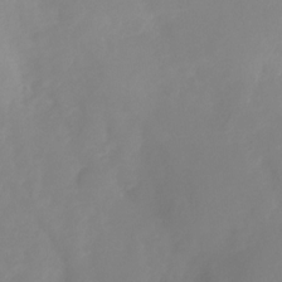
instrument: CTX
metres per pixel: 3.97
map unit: Nhu
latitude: -27.4265
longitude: -79.2915
